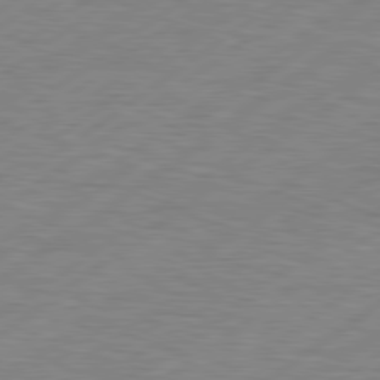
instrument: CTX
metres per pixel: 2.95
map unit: Hpe
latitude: 79.2726
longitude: -120.1200
